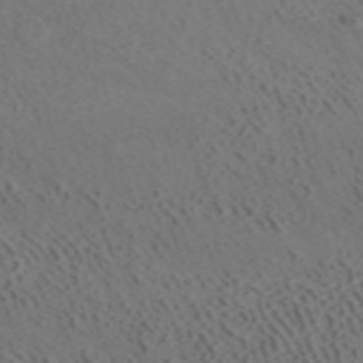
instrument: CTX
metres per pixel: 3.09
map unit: ANa
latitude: 41.5749
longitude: 33.7100
